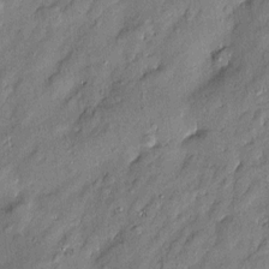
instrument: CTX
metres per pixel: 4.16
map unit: Htu
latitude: -8.1606
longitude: 176.9353
